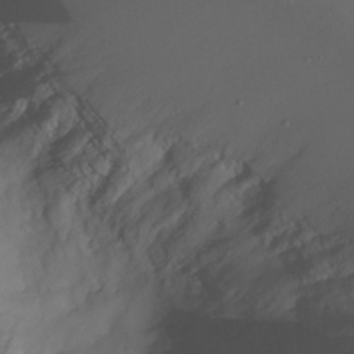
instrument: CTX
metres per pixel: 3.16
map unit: Nhu
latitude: -8.6518
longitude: -82.0444
